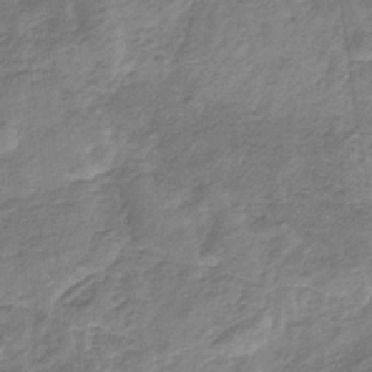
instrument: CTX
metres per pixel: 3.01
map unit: HNb
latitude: -33.0109
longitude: 59.3320
